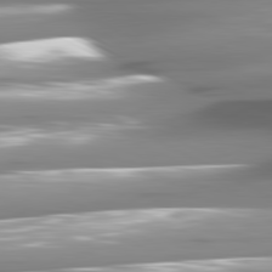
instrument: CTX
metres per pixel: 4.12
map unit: lApd
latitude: 81.0647
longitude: -144.3089
